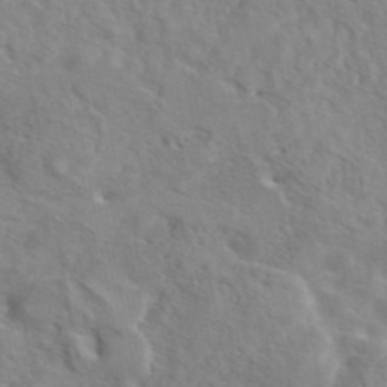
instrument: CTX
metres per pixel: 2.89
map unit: eAb
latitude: 44.7246
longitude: 117.1620
